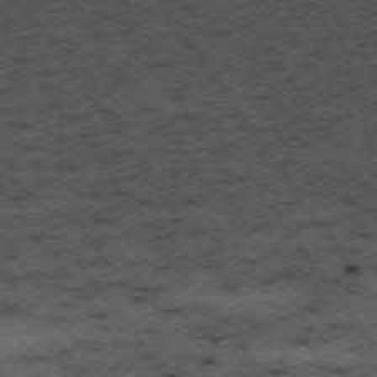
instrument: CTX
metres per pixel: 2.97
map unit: Hpe
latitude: -74.6519
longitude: 1.9179
